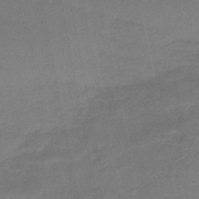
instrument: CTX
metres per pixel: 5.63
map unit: HNhu
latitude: -46.1794
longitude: 92.4062
